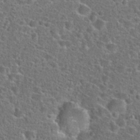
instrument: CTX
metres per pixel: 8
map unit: Hto
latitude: 24.1577
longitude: -48.0444
